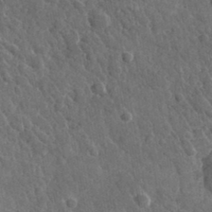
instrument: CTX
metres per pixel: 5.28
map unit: lHvf
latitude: 34.2900
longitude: -86.1767
